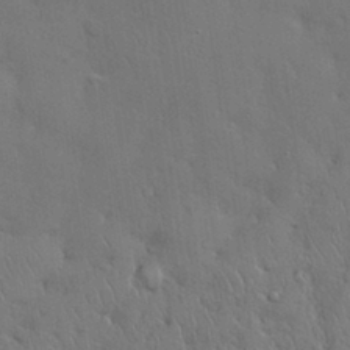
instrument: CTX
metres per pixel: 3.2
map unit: Nhu
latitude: 28.2522
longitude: -68.3467
